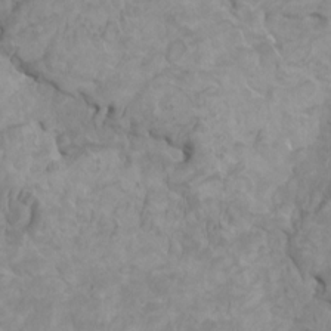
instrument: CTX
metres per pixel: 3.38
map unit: HNhu
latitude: 3.8772
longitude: -2.4979
